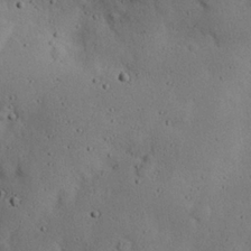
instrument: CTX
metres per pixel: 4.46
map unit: eHh
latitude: 24.6679
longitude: -72.4790
